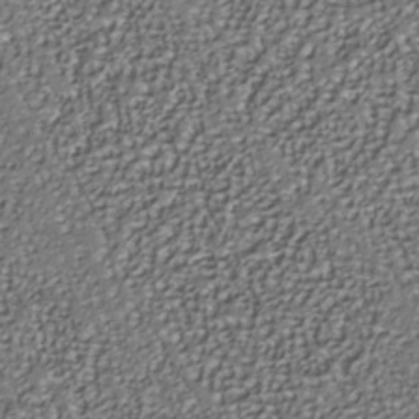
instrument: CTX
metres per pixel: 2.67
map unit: Nhu
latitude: -37.8422
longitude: -81.6505
